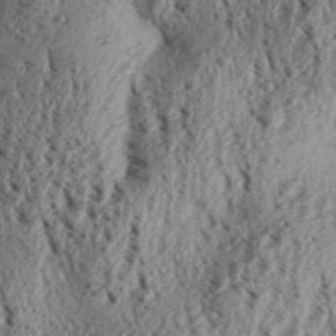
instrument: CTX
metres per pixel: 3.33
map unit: Aa
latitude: 31.2537
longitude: -136.9514
